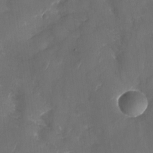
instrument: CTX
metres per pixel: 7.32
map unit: Nhu
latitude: -28.8975
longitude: -74.4034
